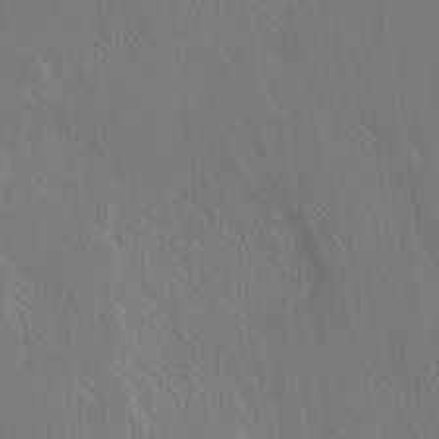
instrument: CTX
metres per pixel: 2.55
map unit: Nhu
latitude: -5.1053
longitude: -151.0836
